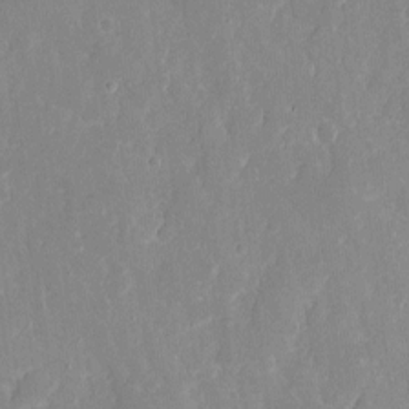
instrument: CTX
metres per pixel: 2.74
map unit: eHh
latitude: 6.8758
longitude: -69.2726
